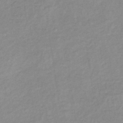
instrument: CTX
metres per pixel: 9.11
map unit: lHb
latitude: -34.9731
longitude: 69.3509
